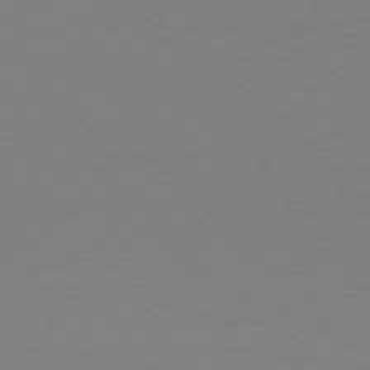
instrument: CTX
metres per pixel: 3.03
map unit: Hpe
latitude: 75.3860
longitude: -144.0255
